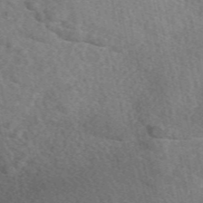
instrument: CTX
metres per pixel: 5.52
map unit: eAb
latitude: 49.6694
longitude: 116.7463
